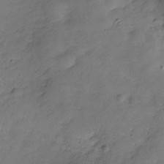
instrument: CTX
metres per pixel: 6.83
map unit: Hve
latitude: -31.0297
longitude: 92.6896
